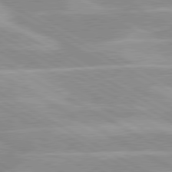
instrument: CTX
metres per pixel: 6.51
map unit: lApd
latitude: 80.1389
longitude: -124.2144
